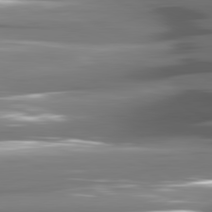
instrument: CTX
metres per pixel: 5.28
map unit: lApd
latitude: 81.2915
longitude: -144.5546
